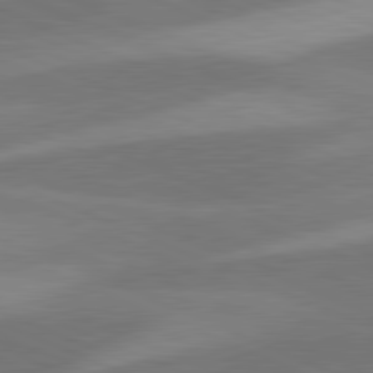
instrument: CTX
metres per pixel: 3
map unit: lApd
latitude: 81.4615
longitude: 124.5007
